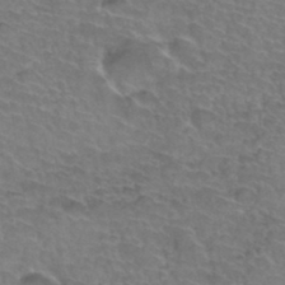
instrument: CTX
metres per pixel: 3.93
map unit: Hto
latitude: 35.1970
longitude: -44.4412
